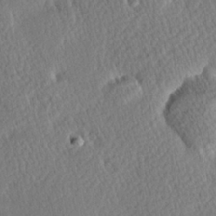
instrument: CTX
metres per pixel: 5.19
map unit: Hve
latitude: 27.0836
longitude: -93.7638
